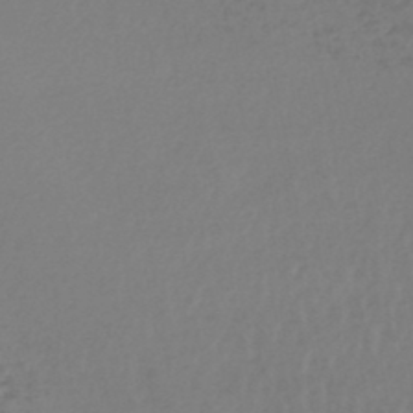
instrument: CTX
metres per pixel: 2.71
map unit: lHb
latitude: -45.5021
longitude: 67.9556
